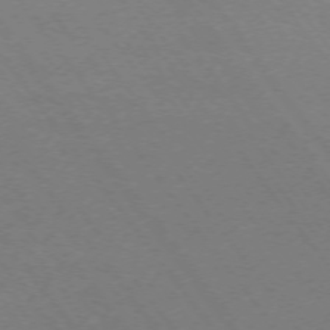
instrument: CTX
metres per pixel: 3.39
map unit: Ap
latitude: -74.9542
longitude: -75.0647
